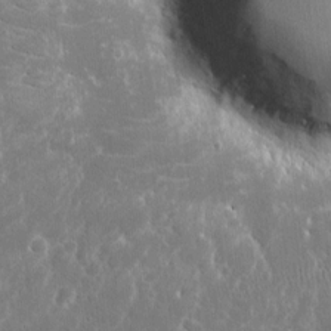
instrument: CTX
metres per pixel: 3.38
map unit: eHh
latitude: 8.2334
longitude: -70.1011
